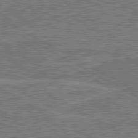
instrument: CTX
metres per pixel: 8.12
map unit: lApd
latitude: 80.5546
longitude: 118.6896
